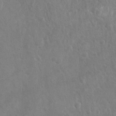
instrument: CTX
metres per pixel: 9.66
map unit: Nhu
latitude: -30.3306
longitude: -61.9150
